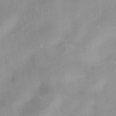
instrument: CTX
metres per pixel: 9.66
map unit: HNhu
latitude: 0.4223
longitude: -4.3089
